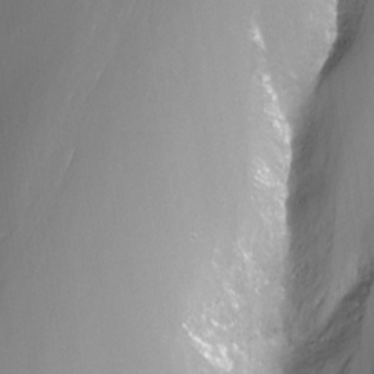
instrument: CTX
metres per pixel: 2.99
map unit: Nhu
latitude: -10.1795
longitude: -75.8394
